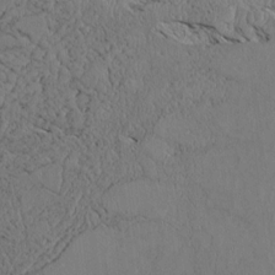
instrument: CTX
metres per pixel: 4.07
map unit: Htu
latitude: 3.8394
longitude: 151.5399
